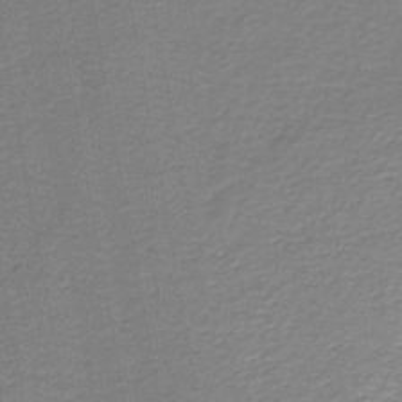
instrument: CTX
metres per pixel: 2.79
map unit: HNb
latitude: -45.2754
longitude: 52.3873
